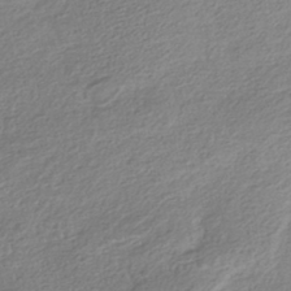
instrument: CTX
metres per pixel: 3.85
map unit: HNhu
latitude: -42.2172
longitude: 99.5966
